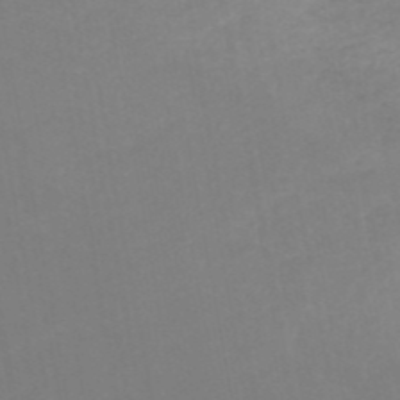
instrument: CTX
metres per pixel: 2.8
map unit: HNb
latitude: -50.9731
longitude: -50.4601
